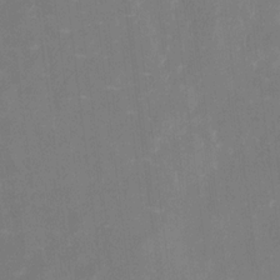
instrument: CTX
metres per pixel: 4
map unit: eHh
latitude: 5.8772
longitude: -69.5371
